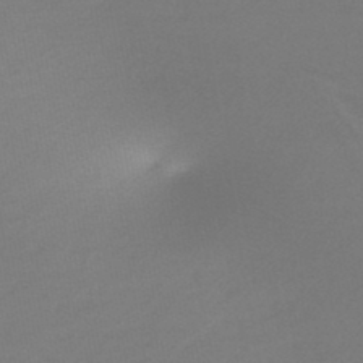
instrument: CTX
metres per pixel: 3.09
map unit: HNb
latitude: -47.5588
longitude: -43.6127
